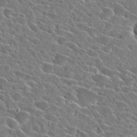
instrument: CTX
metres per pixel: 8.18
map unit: Hto
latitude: 24.4412
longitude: -45.2537
